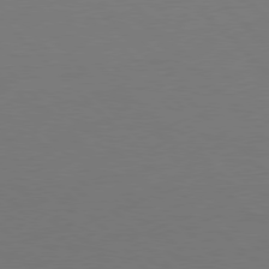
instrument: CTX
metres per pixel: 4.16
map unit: Ap
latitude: -79.8044
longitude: -56.7057
